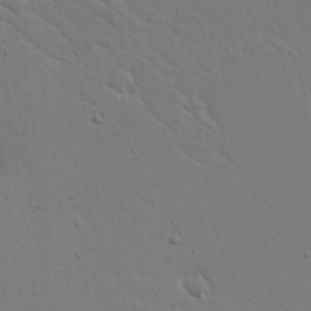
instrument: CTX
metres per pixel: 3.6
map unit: Aa
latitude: 17.0458
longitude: -125.5938
